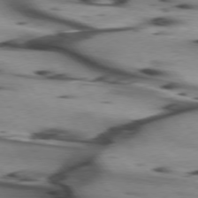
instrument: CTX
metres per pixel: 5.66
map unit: lApd
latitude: 75.1592
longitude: -64.4790
